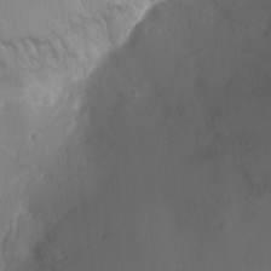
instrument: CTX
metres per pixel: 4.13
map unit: Ht
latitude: -11.3321
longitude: -22.8002
